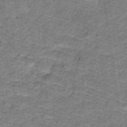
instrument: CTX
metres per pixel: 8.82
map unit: lHb
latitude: -32.4818
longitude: 65.0676
